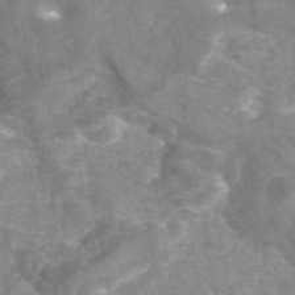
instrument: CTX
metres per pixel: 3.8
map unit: eAb
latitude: 45.8583
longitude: 120.8408
